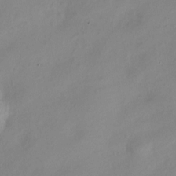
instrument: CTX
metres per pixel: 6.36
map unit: Nve
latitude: -17.9556
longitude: 109.0486
